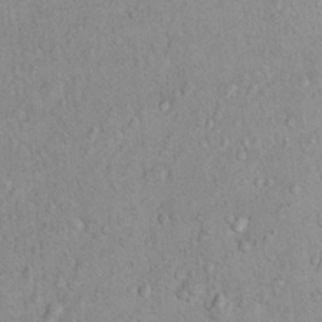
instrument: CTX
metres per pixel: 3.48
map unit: Nhu
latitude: 14.1011
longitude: -28.6490
